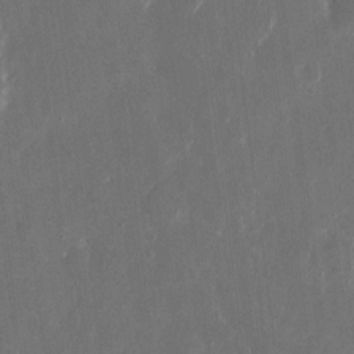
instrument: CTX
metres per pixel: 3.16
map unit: eHh
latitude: 10.7624
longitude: -71.4615
